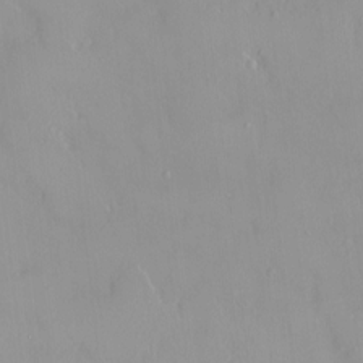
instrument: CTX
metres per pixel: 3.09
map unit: HNhu
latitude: 3.0836
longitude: 7.5210
